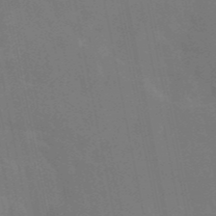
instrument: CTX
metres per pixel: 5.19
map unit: eAb
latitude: 45.6505
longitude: 121.1431
